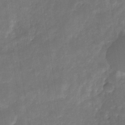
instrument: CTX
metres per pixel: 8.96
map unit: eHb
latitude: -30.3873
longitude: 71.8800
